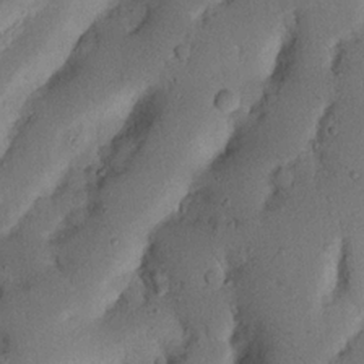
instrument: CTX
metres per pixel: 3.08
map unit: Nhu
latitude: 20.3845
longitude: -75.1025
